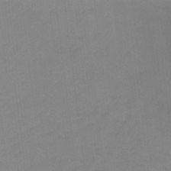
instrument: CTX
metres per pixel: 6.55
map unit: Ht
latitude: -8.8030
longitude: -35.4804
